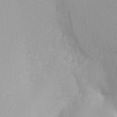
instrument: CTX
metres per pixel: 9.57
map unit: Htu
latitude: -4.0283
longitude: -88.2712
